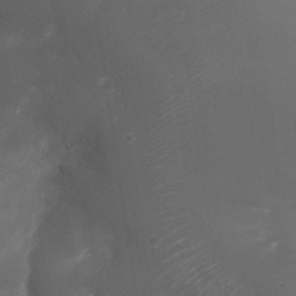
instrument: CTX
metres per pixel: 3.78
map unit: Nhe
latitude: -34.3117
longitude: -145.2915
